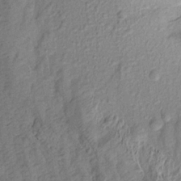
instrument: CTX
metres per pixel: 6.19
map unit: Aa
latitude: 16.4223
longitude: -146.4034
